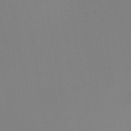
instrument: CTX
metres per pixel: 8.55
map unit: HNb
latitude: -45.1431
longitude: -44.7435
